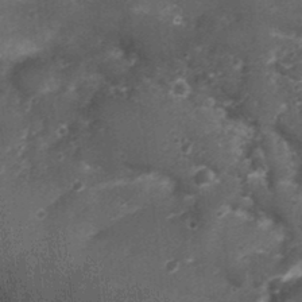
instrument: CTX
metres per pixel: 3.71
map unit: Nhu
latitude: 3.0458
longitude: -18.1577
